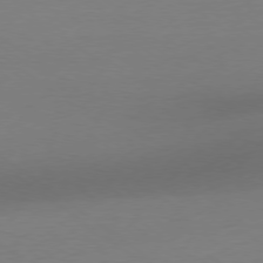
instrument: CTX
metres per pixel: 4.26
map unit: Ap
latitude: -78.9352
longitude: -98.1955
